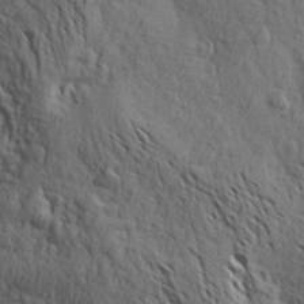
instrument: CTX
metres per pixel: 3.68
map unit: Aa
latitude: 26.6302
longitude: -144.1011
